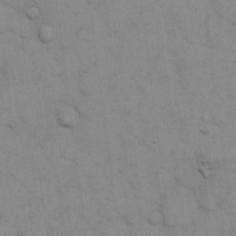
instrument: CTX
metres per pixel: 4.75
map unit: eHh
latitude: 15.7072
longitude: -66.3278
